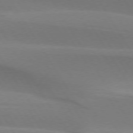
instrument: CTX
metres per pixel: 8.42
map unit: lApd
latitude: 74.5735
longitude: -66.1577
